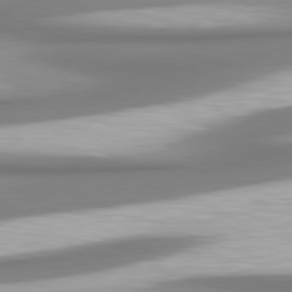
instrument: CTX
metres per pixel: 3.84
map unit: lApd
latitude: 80.4979
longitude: 178.5384
